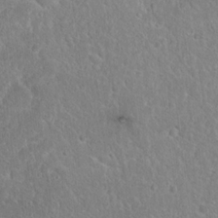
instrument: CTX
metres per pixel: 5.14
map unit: Hto
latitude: 17.4804
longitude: -37.1214
